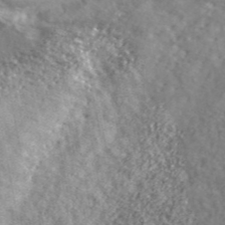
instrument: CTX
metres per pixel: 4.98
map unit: ANa
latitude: 44.1955
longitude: -85.4049
